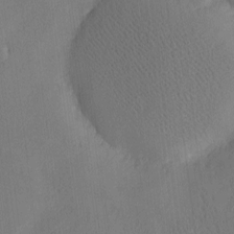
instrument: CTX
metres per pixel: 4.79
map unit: eHh
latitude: -7.8422
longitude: -69.3481
